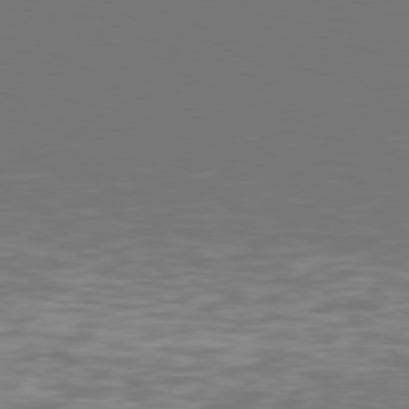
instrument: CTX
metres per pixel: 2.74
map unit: Hpe
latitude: 77.4237
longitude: -170.0255
